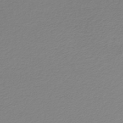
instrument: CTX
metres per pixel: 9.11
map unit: lHb
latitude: -44.9353
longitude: 61.5399
